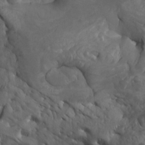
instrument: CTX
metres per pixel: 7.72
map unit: Nhu
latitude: -8.3306
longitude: -67.1214
